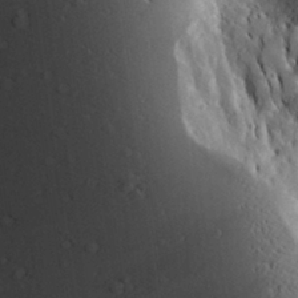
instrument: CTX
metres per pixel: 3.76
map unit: Aa
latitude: 28.6679
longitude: -131.0081
